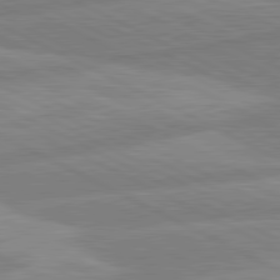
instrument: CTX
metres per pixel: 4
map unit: lApd
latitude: 80.8380
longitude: -169.5560
